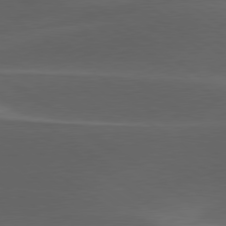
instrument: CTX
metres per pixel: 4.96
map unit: lApd
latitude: 79.0837
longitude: -49.7450
